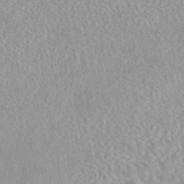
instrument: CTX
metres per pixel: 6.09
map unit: eAb
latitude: 44.1766
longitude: 109.3510
